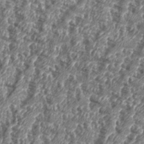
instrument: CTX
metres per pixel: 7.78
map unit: eHh
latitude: 35.4048
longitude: -136.8758
